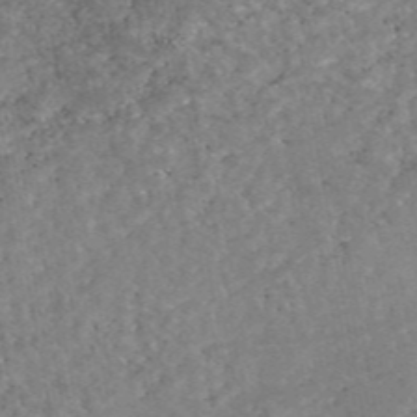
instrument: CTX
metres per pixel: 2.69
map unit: eAb
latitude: 47.6316
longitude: 120.5384
